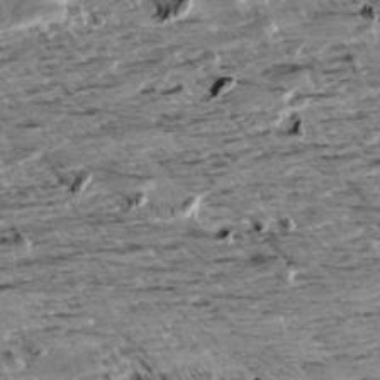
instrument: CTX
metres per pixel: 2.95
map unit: Aa
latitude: 10.0633
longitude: -141.0080
